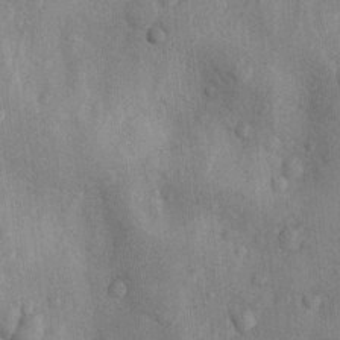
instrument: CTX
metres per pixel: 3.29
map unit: Nhu
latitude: 9.7639
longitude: -24.7624
